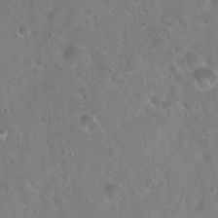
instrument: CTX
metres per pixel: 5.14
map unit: Hto
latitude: 22.0255
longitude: -53.6694
